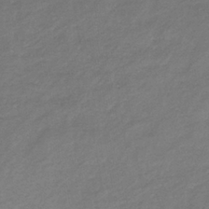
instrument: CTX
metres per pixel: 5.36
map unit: lHb
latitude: -37.1620
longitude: 71.9745
